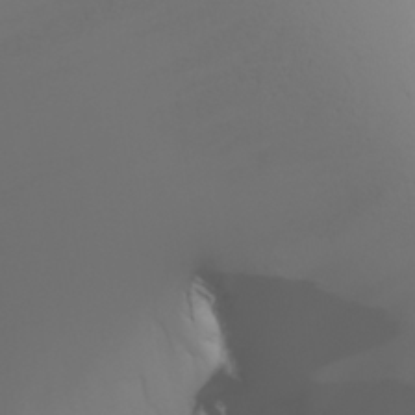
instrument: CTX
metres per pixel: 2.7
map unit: Nhu
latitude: -6.4062
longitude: -84.8191
